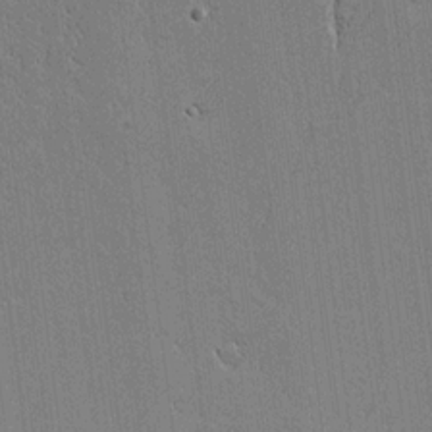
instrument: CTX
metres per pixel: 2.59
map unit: Aa
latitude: 18.6112
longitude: -126.8002
